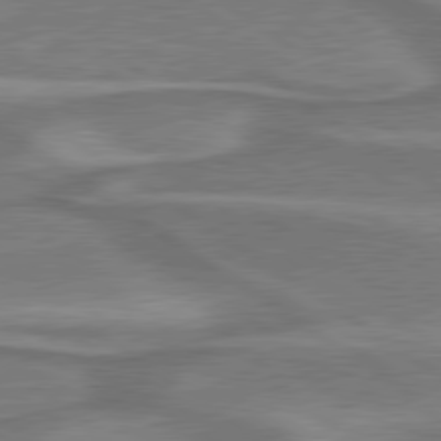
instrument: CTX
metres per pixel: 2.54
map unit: lApd
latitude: 79.6883
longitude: 171.1242
